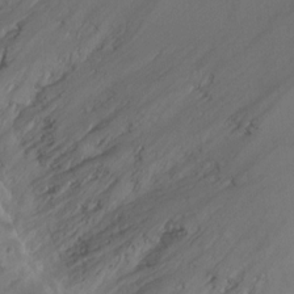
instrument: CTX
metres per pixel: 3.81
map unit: Ht
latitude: -0.5007
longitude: -45.0836
